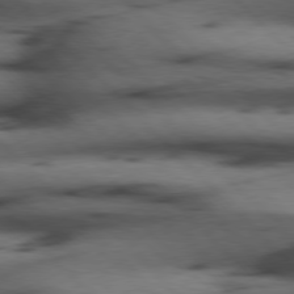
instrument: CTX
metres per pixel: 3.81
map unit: Hpe
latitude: 77.2537
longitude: -154.5924
